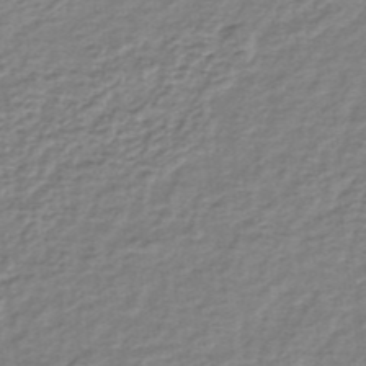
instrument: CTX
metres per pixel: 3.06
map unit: lHb
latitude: -35.4265
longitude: 60.5385
